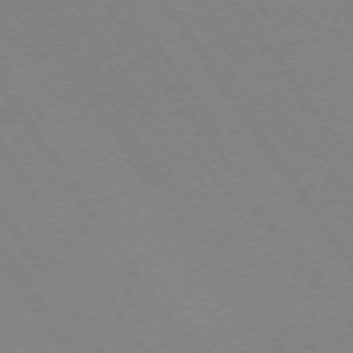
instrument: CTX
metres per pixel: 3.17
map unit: Ap
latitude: -73.8422
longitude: -70.5357
